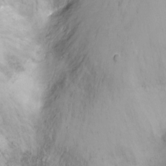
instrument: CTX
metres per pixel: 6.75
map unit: Nhu
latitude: -12.3117
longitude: -38.4790
